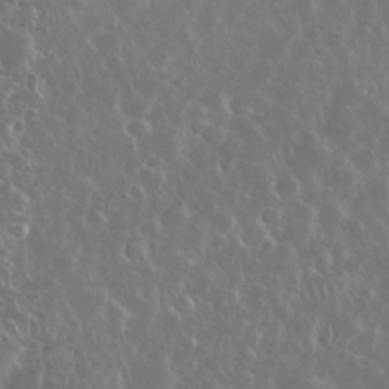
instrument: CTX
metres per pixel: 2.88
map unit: eHh
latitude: 34.4223
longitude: -61.1970
